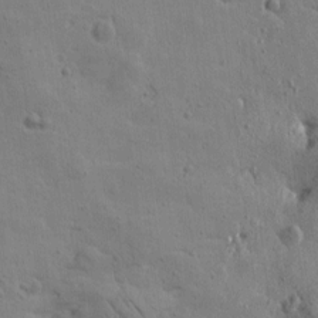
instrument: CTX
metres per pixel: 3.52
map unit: Htu
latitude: 0.5734
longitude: -178.2145
